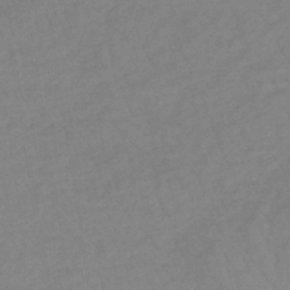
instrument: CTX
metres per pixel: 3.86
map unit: lHb
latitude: -36.2361
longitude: 68.8785
